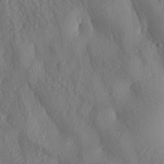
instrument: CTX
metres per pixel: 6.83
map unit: lAa
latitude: -8.1228
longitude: -128.4601
